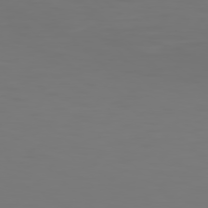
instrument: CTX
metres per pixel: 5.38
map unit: Hpe
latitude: 77.0458
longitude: -134.7246
